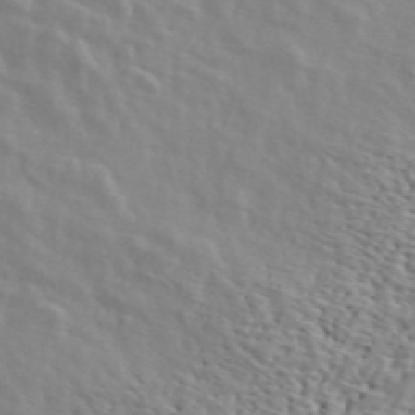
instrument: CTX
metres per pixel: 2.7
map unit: ANa
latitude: 43.9150
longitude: 46.5762
